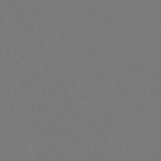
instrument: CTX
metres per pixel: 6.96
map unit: eHb
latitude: -50.6140
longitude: 69.7855
